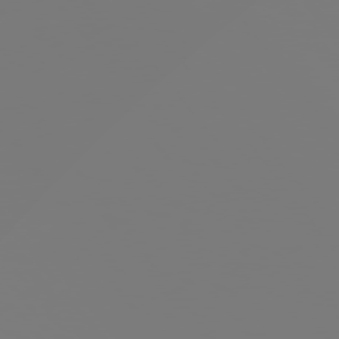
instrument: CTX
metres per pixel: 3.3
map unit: Hpe
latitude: 75.4993
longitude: -142.0822
